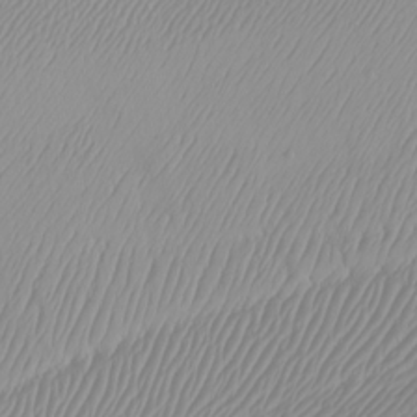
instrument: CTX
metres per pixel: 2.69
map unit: Htu
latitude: -7.1809
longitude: -67.4804
